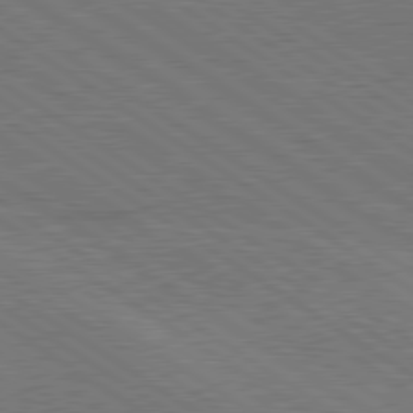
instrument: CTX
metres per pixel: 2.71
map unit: lApd
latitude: 79.6694
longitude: 165.7289
